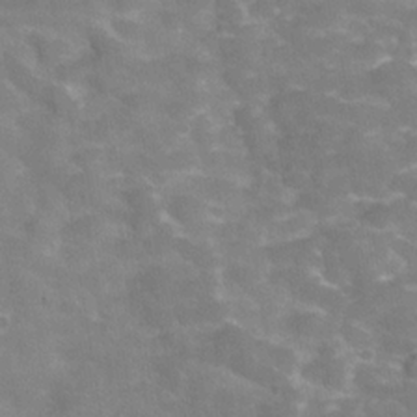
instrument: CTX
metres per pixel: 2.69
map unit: Hve
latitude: -30.7463
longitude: 95.1431
